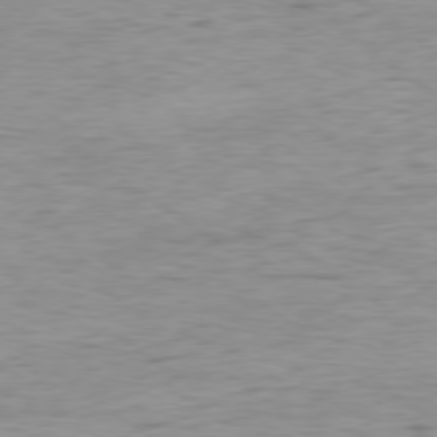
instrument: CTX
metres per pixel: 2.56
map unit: Hpe
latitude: -79.0486
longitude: 9.4643
